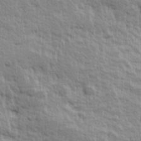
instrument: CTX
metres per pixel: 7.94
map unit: Hve
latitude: 25.1970
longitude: 144.4629
